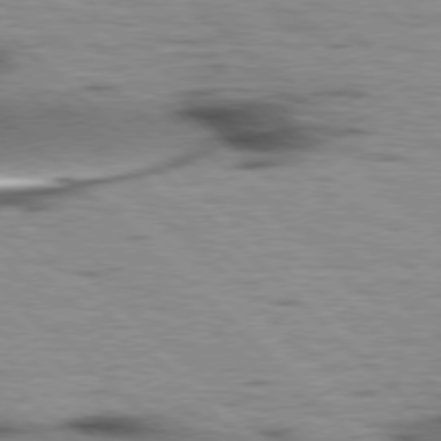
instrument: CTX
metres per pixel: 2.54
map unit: lApd
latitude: 77.1214
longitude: -49.1025
